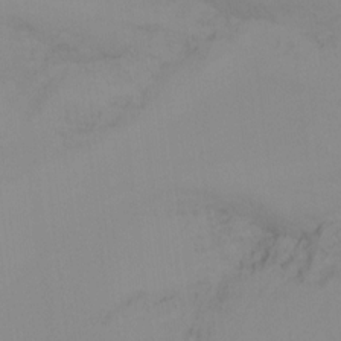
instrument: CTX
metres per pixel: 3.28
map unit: Htu
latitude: -14.8597
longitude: -47.7639
